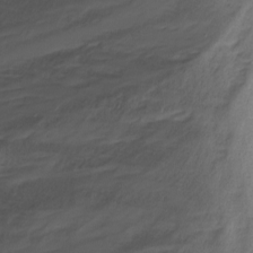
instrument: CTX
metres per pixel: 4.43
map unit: Nhu
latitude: -12.7463
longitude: -74.1767
